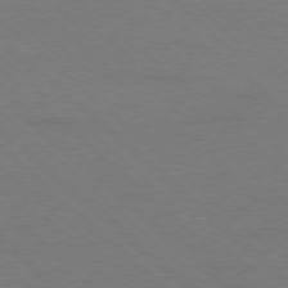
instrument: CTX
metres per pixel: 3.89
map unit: Ap
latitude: -78.4629
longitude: -86.5546
